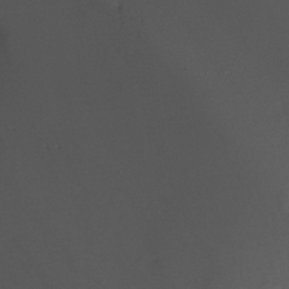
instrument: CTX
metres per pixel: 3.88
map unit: Ht
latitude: -8.6707
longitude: -20.2334
